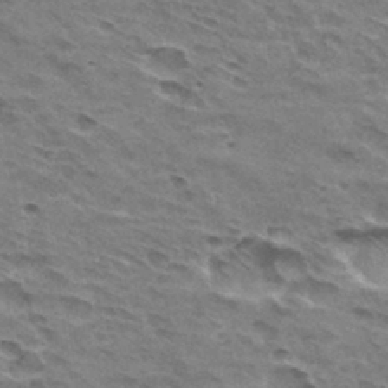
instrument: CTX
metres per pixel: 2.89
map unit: Hto
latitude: 31.5749
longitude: -44.9702
